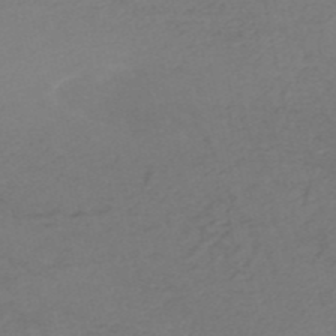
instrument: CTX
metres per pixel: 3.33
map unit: HNb
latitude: -52.7085
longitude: -51.6882
